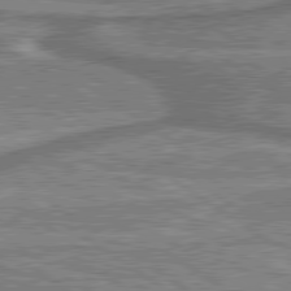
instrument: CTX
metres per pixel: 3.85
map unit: lApd
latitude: 79.9717
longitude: 175.5210
